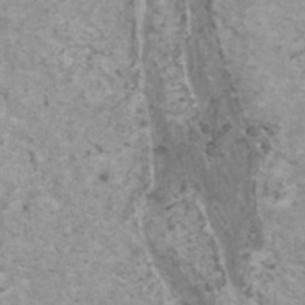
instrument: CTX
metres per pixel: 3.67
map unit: HNhu
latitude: 1.1403
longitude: 4.1228
